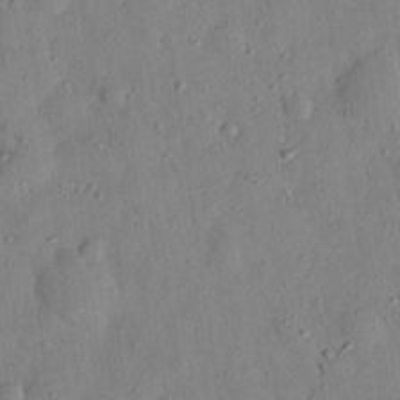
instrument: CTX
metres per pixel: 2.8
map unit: eHh
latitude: 27.0081
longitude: -76.0255
